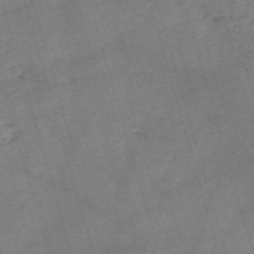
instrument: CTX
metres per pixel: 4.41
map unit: eHh
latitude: -55.3699
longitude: -90.9325
